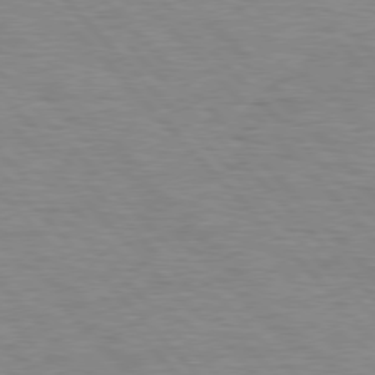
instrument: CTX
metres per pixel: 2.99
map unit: Hpe
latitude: 76.9702
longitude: -157.9339
